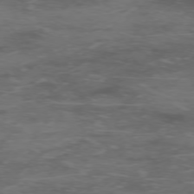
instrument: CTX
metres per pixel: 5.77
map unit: Hpe
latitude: -75.5777
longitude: -19.6694
